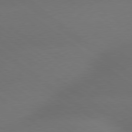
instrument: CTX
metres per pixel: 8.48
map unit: Hpe
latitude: 78.9325
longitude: -152.1578
